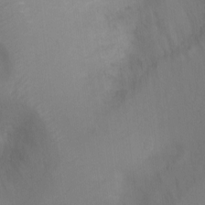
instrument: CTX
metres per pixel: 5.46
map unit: Ht
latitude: -4.0472
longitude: -28.7813
